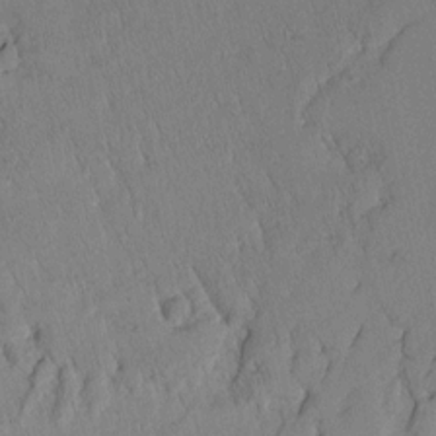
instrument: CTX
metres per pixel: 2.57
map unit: Htu
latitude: 2.1389
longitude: -179.8395
